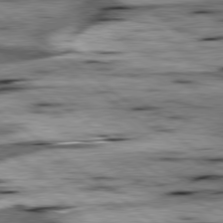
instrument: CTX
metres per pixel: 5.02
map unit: lApd
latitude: 79.3293
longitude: -48.1200
